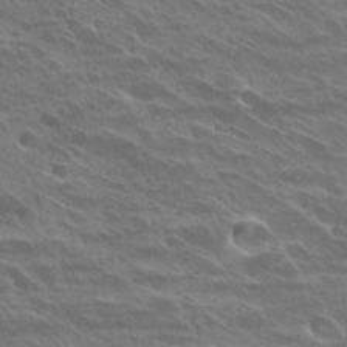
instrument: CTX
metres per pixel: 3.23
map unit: Hto
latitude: 28.4601
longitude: -39.9906
